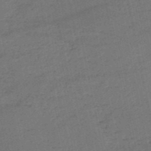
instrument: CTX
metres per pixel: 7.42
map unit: HNb
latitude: -51.3887
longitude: -40.2900
